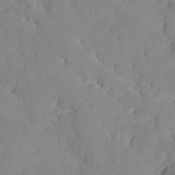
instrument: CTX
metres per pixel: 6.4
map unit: Ave
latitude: -9.3698
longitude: -116.8758
